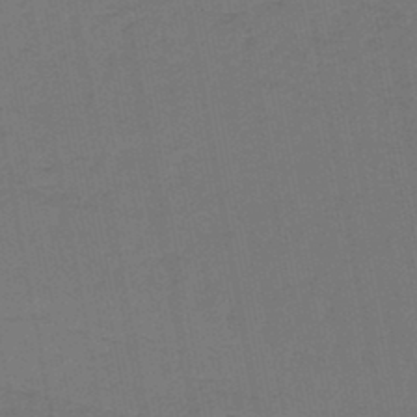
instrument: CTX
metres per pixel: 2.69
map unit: lHb
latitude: -45.8045
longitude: 63.4643
